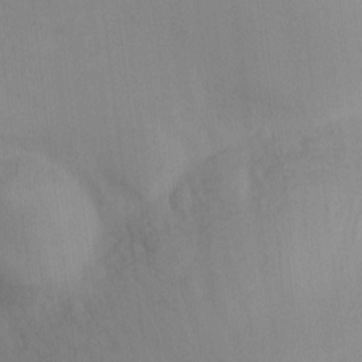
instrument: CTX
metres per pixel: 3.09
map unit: eHh
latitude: -8.8786
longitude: -67.7071
